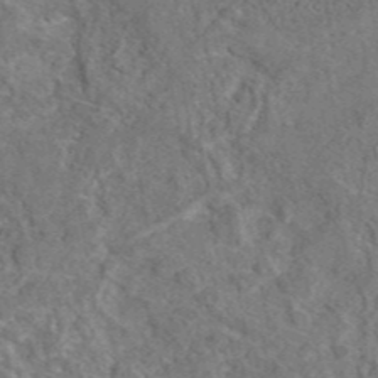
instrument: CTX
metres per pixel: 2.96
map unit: eAb
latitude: 44.7813
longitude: 110.7652
